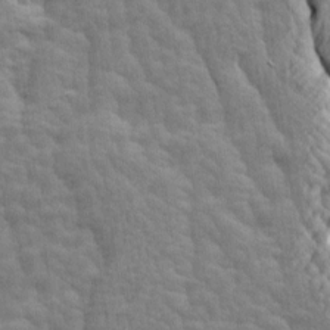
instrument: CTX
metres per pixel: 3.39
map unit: Ave
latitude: 14.0444
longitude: -134.0822
